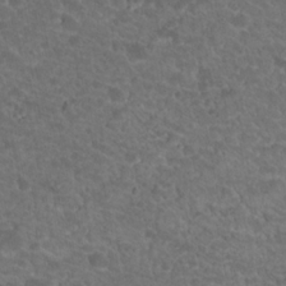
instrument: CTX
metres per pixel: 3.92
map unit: Hto
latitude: 19.6694
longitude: -34.1955
